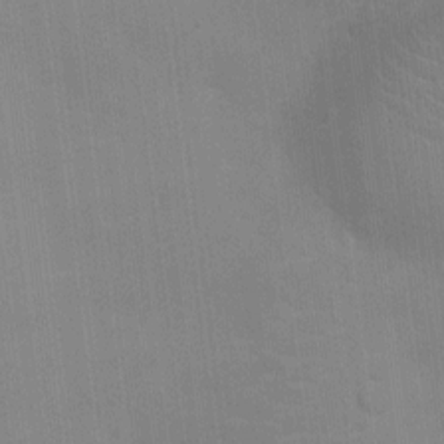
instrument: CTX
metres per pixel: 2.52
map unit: Ht
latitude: -4.9163
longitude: -14.6491
